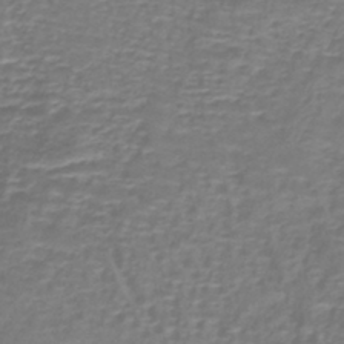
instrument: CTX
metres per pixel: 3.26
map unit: lHb
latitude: -40.8219
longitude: 58.2739
